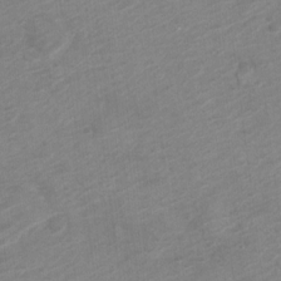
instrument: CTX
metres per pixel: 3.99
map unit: Nve
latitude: -18.8219
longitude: 106.9542
